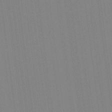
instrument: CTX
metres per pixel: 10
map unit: Hve
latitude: 18.0255
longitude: 149.9745
